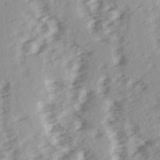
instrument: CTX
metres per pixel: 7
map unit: Ave
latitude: 15.0081
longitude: -104.3090
